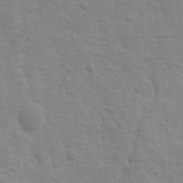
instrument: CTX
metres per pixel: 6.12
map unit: Ave
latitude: 10.1200
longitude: -104.2334
